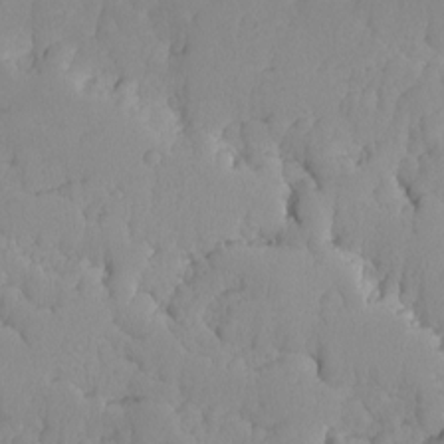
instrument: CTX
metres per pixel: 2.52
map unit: Ave
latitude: -9.3132
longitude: -116.8380
